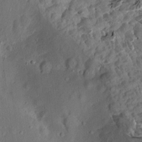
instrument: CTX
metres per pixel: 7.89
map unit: Aa
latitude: 12.8380
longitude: -140.7624
